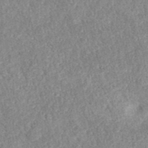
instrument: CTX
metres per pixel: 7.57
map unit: ANa
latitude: 40.9135
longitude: 18.2173
